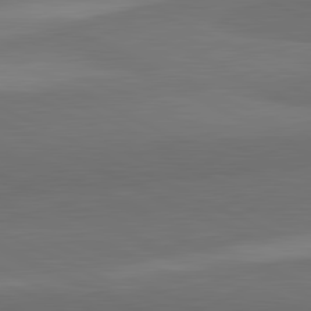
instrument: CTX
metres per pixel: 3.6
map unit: lApd
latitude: 82.1388
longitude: 158.3873
